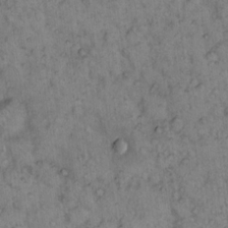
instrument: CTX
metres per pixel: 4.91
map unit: eHh
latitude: 15.5749
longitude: -64.5546
